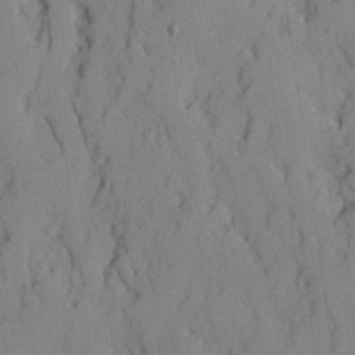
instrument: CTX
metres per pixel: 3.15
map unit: Ave
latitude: 9.7639
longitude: -102.3656
